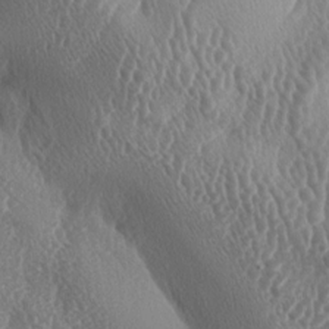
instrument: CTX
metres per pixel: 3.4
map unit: lAa
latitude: -6.3306
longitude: -128.9702
